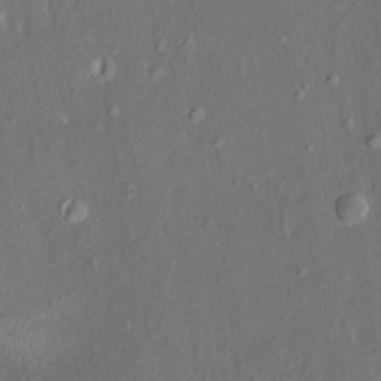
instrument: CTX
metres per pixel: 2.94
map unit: HNhu
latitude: 5.7072
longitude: 10.5952
